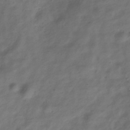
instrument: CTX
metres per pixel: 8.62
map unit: Hve
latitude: -32.9920
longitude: 89.0864
